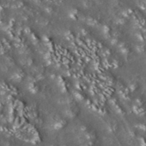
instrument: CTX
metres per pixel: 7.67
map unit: ANa
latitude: 43.6316
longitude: 36.7652
